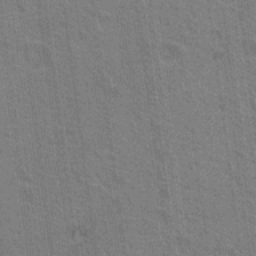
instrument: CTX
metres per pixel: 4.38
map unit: Nhu
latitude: 18.6490
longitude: -30.8569
